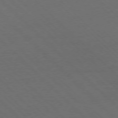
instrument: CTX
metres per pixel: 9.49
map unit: Ap
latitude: -77.5777
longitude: -85.4615
